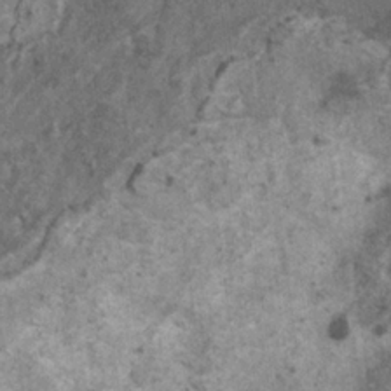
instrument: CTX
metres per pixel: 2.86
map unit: HNhu
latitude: 1.3103
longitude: 4.4629
